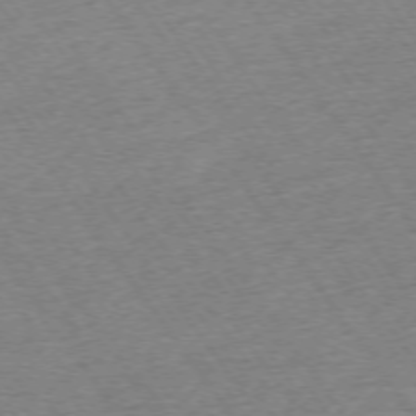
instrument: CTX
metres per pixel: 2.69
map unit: Ap
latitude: -74.5763
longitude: -89.0459
